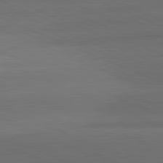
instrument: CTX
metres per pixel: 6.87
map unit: lApd
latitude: 81.7827
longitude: 137.8233
